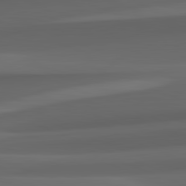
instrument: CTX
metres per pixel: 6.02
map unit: lApd
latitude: 82.3089
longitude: 143.4832
